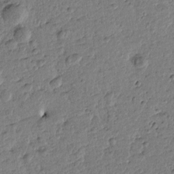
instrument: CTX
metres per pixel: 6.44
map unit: Htu
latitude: -0.9353
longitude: -175.9339
